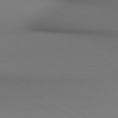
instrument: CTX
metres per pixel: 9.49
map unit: lApd
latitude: 80.3845
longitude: 137.7855
